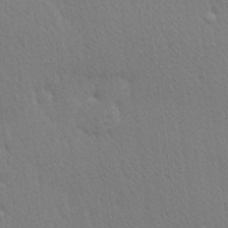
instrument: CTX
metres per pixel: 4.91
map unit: Hve
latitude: 26.3467
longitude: -93.8961
